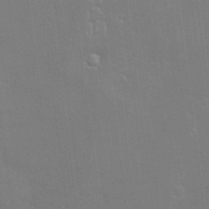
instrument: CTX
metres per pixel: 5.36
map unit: Hve
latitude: -10.9542
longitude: 174.1794
